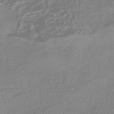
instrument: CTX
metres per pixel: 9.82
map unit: HNhu
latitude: -41.8989
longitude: 100.7085
